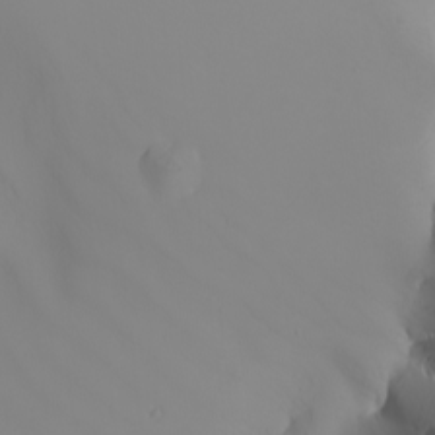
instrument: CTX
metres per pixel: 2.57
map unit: Nhu
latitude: -6.5951
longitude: -96.4979
